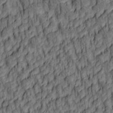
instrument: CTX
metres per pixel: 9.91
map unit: lAa
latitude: 4.5924
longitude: -115.1025
